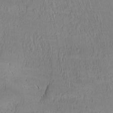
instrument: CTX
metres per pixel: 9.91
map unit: lAa
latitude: -4.0850
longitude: -121.4616
